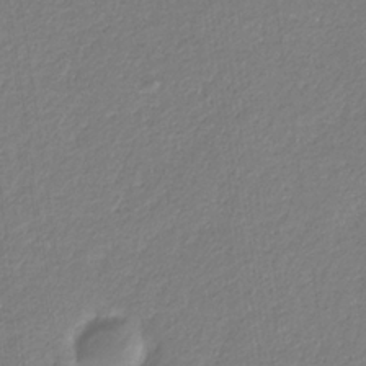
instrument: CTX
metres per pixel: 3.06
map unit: eHb
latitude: -30.6329
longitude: 67.4265
